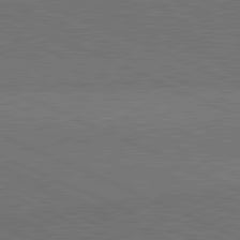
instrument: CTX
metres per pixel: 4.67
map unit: lApd
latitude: 81.8394
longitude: 148.6897
